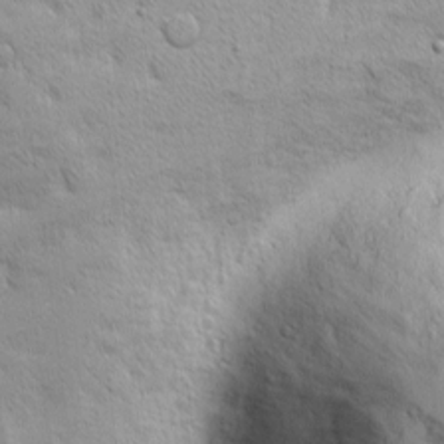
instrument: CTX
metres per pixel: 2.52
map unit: eHh
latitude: 1.9906
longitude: -77.9339
